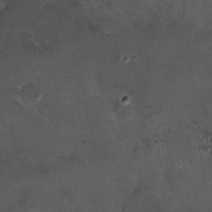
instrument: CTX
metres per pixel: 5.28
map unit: HNhu
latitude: 4.9136
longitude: 7.7477
